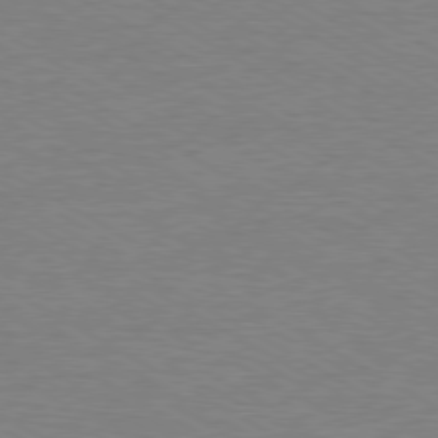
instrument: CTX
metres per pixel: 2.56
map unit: Ap
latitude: -80.1795
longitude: -86.7246
